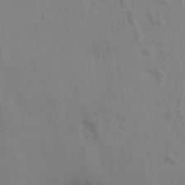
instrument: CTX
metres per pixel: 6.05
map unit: HNhu
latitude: 5.1781
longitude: -2.5168
